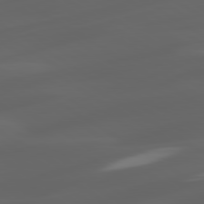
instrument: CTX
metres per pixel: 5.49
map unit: lApd
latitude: 80.8002
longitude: -85.9339
